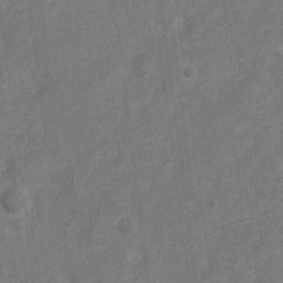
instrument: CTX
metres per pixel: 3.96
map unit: Nve
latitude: -18.8597
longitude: 108.9920
